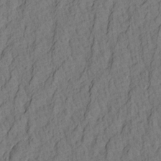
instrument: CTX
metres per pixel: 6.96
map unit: Aa
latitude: 21.1403
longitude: -141.0269
